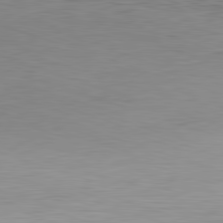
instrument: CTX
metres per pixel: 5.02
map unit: Hpe
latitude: -82.2361
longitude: 11.4832
